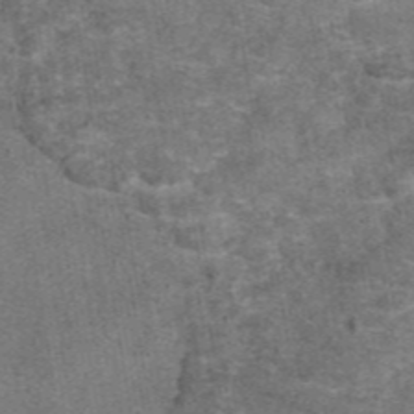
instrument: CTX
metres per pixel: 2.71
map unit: eAb
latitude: 47.0081
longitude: 102.8408
